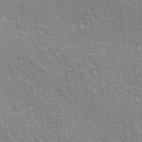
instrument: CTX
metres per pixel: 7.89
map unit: lAa
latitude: -4.1228
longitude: -121.8206
